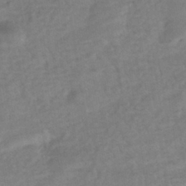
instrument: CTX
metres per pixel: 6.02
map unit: HNhu
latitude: -42.9541
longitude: 101.7288
